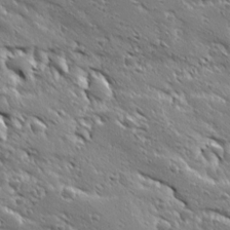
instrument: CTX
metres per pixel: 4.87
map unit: Ave
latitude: 19.2537
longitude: -137.1592
